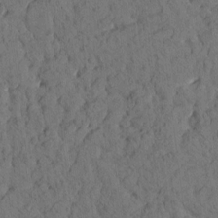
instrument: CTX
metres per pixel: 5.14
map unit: eHh
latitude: -1.9179
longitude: 17.3699
